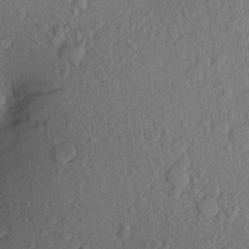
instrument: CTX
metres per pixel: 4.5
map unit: Aa
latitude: 21.6883
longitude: -143.0459
